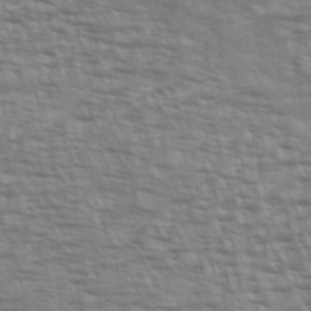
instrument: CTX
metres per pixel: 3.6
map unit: eHh
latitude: 36.4790
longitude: -133.3293
